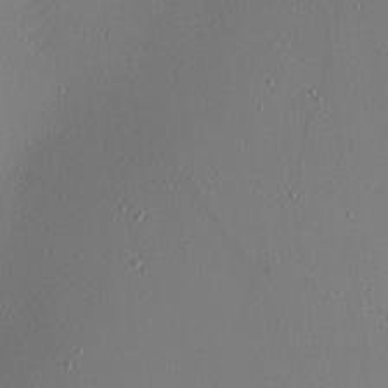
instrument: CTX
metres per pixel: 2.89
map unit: Nhu
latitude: 0.1200
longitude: -78.7247
